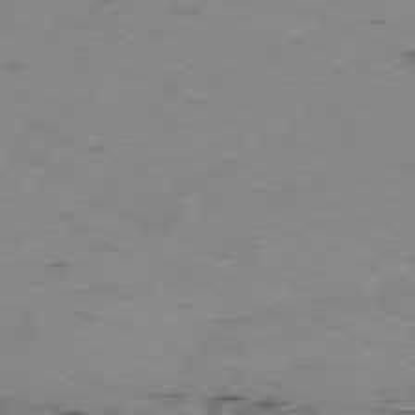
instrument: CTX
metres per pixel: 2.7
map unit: Ap
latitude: -80.0283
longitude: -67.2348
